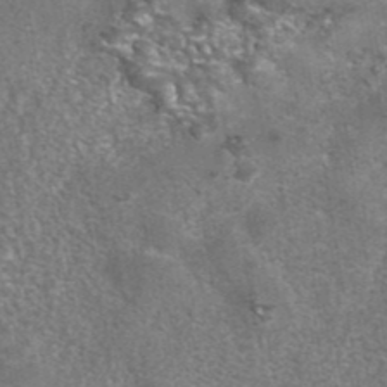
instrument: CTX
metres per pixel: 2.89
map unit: eAb
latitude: 42.4034
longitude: 105.4265
